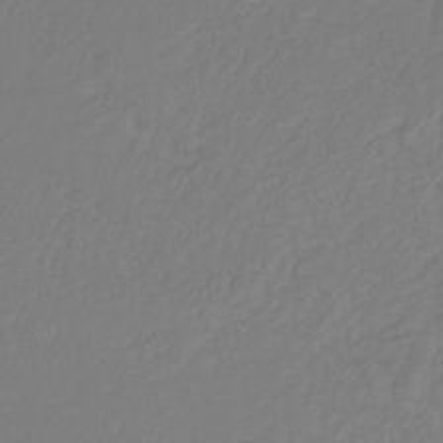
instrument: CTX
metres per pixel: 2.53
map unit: eHb
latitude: -30.2361
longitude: 63.4265
